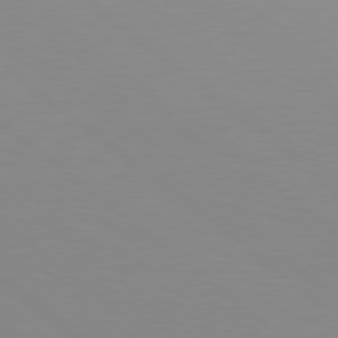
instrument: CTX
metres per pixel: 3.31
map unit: lApd
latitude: 79.1970
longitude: -176.4601
